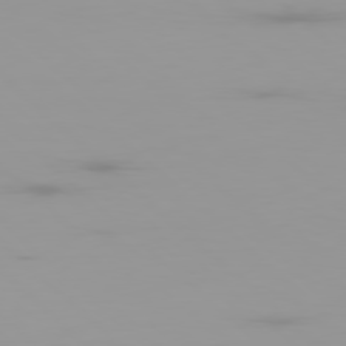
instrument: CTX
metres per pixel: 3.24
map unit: Ap
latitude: -79.2376
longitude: -69.7450
